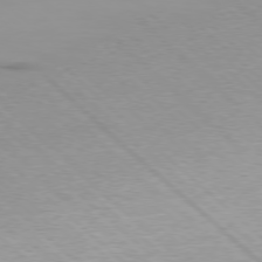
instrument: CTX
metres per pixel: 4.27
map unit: Ap
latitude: -78.1794
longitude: -62.6302
